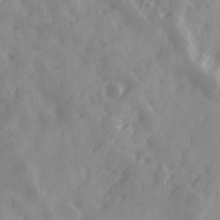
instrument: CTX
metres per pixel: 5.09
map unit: Ave
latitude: 19.2726
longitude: -131.5749
